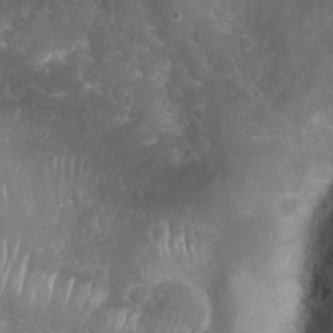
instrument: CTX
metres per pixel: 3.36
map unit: Nhu
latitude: 27.1781
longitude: -63.7450
